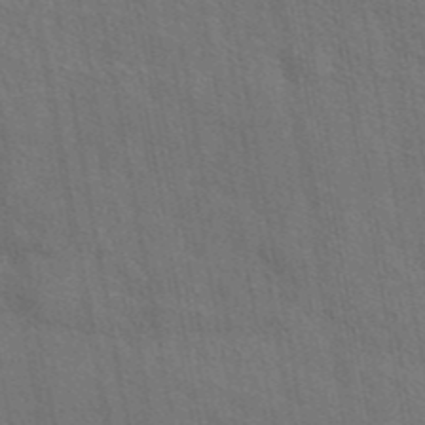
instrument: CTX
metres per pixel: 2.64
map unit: eAb
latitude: 43.5938
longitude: 113.5966
